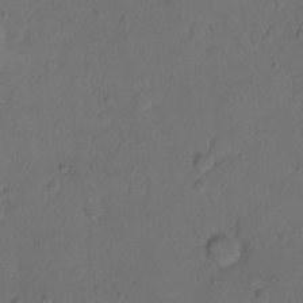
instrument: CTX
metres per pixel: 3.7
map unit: eHh
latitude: 8.2712
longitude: -62.3279
